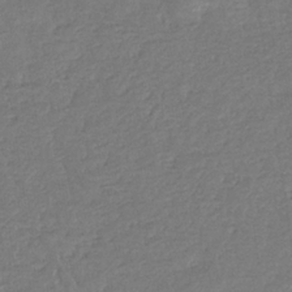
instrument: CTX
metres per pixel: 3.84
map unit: eHb
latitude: -34.5196
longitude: 76.8786
